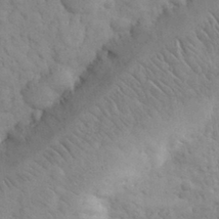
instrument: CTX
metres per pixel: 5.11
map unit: eHh
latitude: 32.3845
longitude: -68.8947
